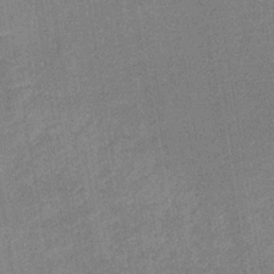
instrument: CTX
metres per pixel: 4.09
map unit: lHb
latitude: -36.8974
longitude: 74.1039
